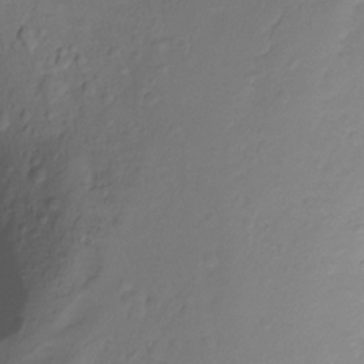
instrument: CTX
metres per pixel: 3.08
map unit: Ht
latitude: -10.8408
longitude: -35.6505
